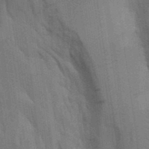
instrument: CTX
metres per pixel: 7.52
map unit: Aa
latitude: 9.5560
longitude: -126.5357
